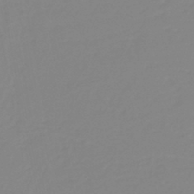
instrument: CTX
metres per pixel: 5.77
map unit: HNb
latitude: -44.9353
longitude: 54.8786
